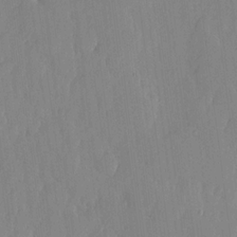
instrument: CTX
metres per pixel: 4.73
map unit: lHvf
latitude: 17.6505
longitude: -114.6301
